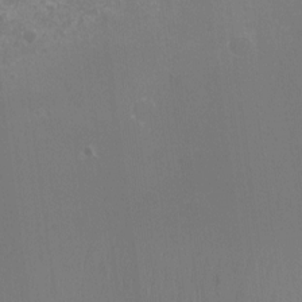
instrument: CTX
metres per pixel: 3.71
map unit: Nhu
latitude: -13.2565
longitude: -64.4223
